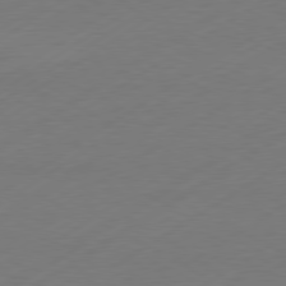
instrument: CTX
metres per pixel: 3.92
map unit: Hpe
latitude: -80.9920
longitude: 14.8408
